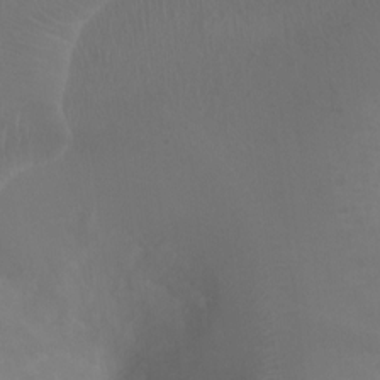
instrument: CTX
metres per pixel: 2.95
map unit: Ht
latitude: -0.4251
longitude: -17.7261
